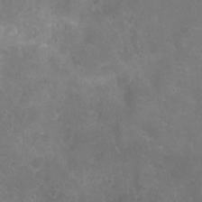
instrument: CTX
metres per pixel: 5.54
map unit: Ht
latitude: -5.8611
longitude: -19.2537
